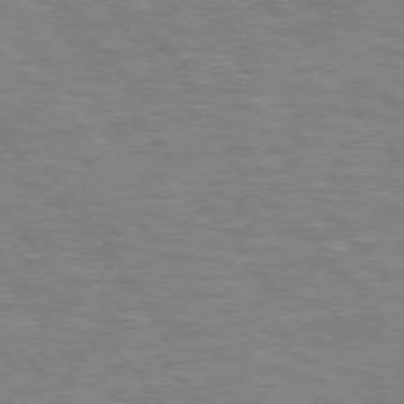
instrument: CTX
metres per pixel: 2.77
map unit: lApd
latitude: 75.7828
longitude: -57.7449
